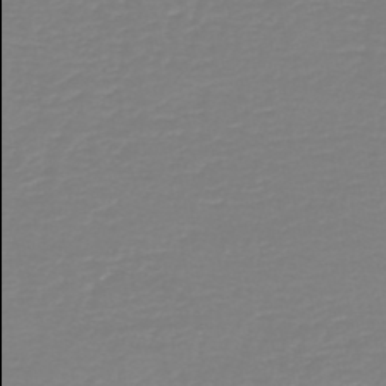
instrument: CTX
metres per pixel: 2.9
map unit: HNb
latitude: -45.5021
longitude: 54.0094
